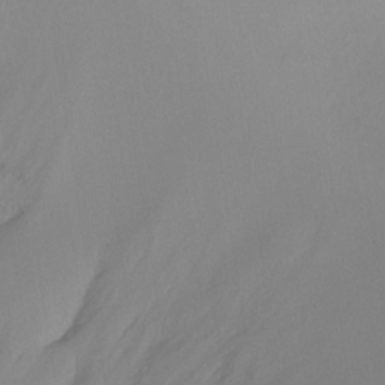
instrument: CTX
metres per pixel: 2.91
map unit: Ht
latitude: -8.1984
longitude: -30.2901
